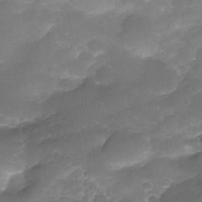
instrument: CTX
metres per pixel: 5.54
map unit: Nhe
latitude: -35.1998
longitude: -146.4979
